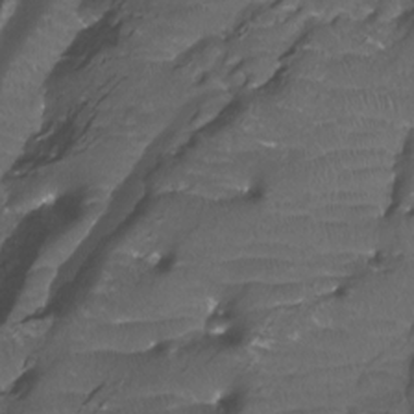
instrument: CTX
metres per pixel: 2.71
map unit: Htu
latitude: -11.7478
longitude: -72.2900
